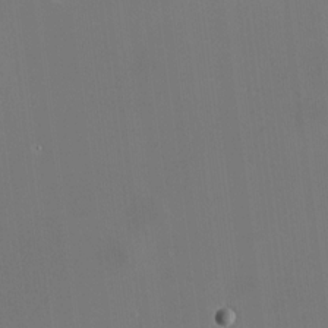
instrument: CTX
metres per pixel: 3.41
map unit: HNhu
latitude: 10.9514
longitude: 10.9920
